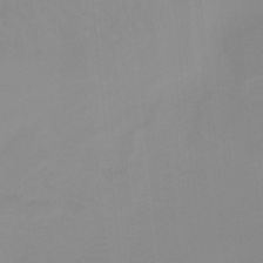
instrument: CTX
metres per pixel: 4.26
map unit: HNb
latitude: -33.8423
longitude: 57.8233
